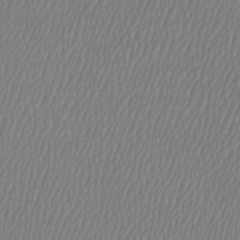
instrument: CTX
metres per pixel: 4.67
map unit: Htu
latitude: -6.1039
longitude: -73.5749
